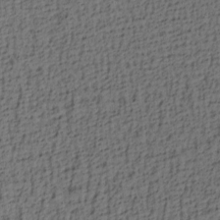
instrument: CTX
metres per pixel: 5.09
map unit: lAa
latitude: 4.3845
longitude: -113.9150
